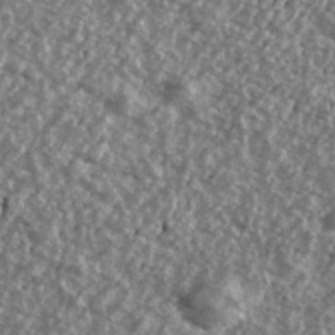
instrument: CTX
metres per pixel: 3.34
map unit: Ave
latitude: 40.3089
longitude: -111.7639
